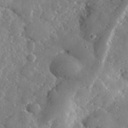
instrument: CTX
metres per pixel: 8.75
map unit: lHvf
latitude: 33.3293
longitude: -85.2726
